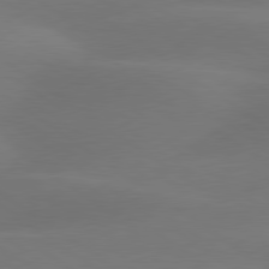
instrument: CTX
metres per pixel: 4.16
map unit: lApd
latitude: 79.7450
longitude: -90.2900
